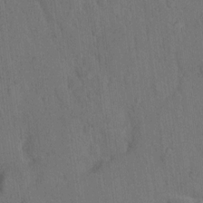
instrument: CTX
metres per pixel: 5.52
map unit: Hto
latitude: 10.0633
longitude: -61.0269
